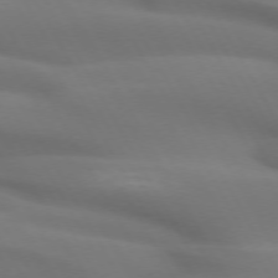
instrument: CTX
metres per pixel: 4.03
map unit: lApd
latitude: 72.7058
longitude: -49.6694
